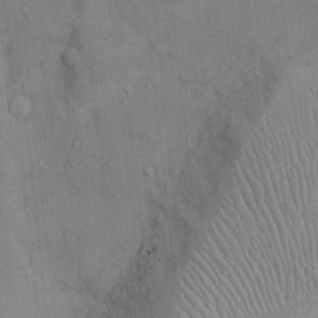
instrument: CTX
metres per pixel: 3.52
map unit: Ht
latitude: -3.0486
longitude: -14.6491
